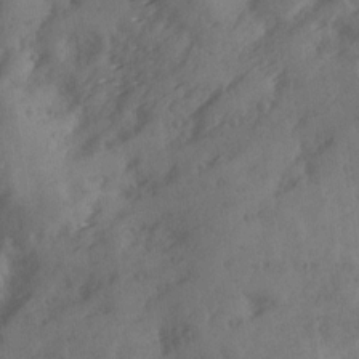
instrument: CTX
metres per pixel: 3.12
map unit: Ave
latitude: 18.8380
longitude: -131.2726
